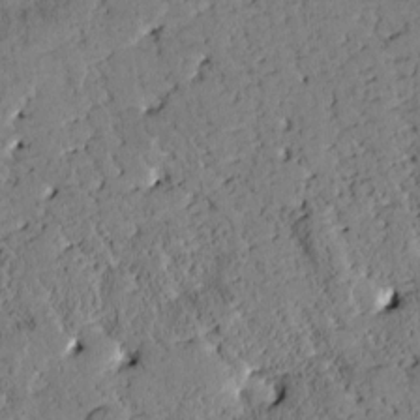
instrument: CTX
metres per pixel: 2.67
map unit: Htu
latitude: 0.4601
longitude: 176.6707
